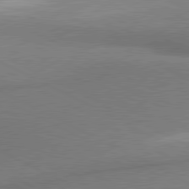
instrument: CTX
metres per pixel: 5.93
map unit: lApd
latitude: 80.4790
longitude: 166.8219
